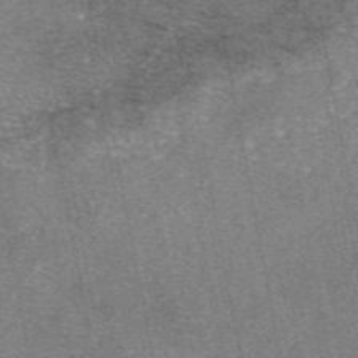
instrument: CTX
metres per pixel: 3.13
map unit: eAb
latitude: 47.6505
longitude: 106.6897
